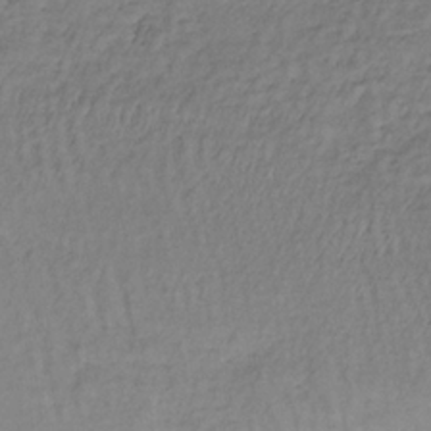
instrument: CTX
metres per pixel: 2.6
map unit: lHb
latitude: -35.9745
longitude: 69.8989
